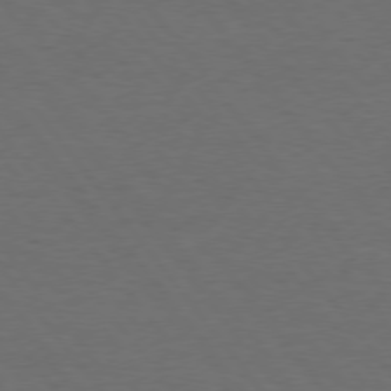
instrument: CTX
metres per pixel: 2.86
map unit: Hpe
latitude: 75.6883
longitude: -130.9325
